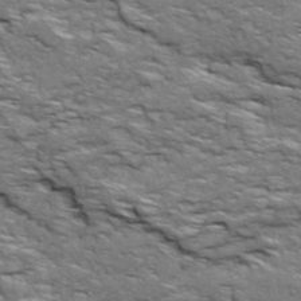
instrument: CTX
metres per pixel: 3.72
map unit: Ave
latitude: 19.0836
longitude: -135.1214
